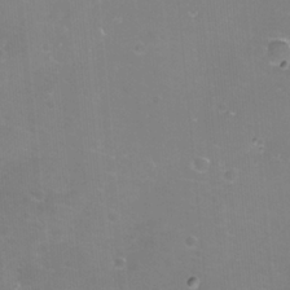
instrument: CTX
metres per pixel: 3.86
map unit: eHh
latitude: -11.5588
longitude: -60.8569
